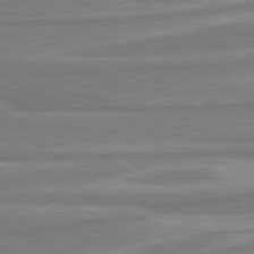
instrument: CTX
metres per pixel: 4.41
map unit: lApd
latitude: 80.6868
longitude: -175.1025
